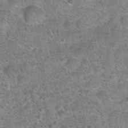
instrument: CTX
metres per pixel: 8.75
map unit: Hto
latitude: 21.7072
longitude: -49.6883
